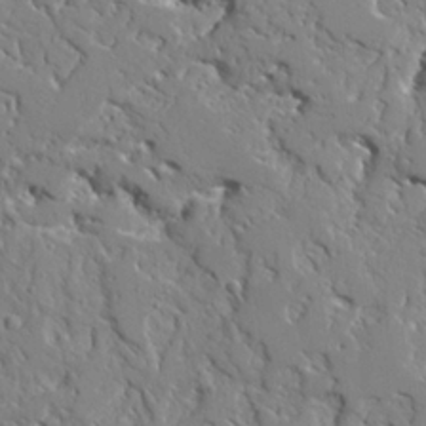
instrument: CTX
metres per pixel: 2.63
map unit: Ave
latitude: 24.0444
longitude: -129.8583
